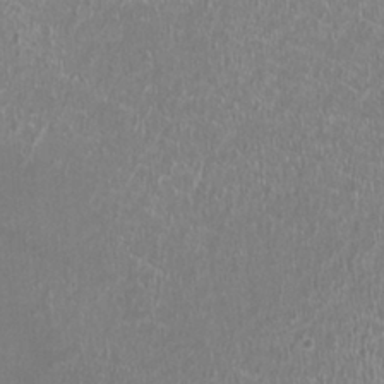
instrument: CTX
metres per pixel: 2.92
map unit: HNhu
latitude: -0.8597
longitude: 0.6897
